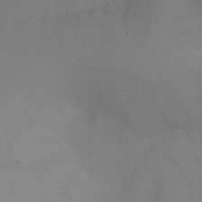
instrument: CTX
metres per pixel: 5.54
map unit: Ht
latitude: -6.5951
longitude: -33.3293
